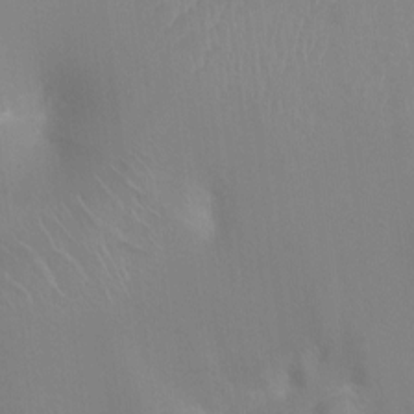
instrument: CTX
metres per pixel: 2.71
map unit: Ht
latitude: -8.4629
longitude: -24.2522
